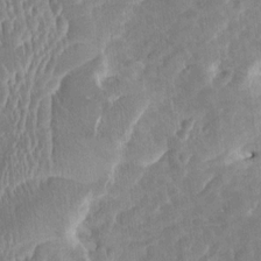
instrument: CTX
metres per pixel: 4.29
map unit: HNhu
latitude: 4.8947
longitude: -6.3845
